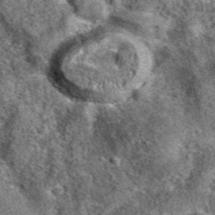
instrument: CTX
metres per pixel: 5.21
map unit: eAb
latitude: 37.2159
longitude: 110.2551
